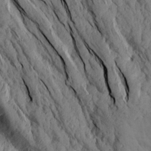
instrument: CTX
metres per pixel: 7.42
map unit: Aa
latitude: 17.2726
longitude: -145.8205
